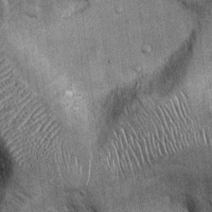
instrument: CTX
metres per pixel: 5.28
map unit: Ht
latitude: -2.7463
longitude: -12.7435
